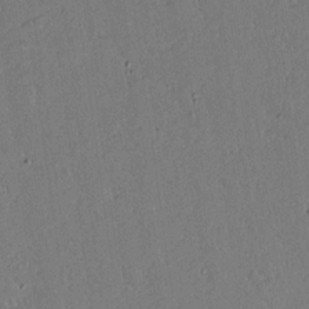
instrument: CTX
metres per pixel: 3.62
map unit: lAvf
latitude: 14.4412
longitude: -127.6127
